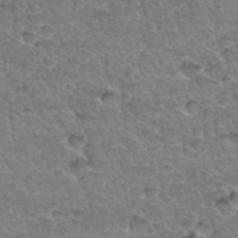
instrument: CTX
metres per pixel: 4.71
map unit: Hto
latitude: 35.4426
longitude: -46.9514
